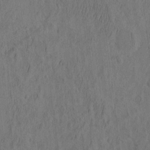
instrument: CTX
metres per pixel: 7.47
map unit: eHh
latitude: -2.6707
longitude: 17.2376
